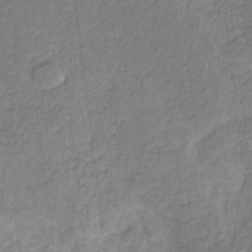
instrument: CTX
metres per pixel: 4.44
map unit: lHb
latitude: -30.6140
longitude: 66.1606
